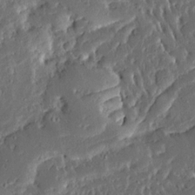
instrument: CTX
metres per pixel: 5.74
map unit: Ave
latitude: 14.7247
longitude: -138.8191
